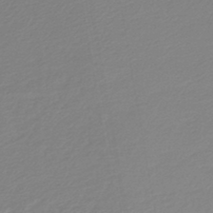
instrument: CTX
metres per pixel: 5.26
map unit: lHb
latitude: -45.5210
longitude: 60.1984
